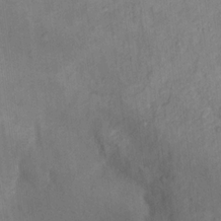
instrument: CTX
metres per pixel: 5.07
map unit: Ht
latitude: 13.9150
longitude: -40.2333
